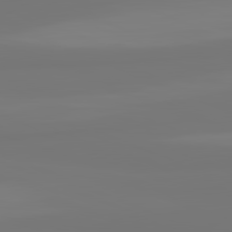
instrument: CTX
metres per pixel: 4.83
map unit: lApd
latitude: 81.7450
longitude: -176.4979
